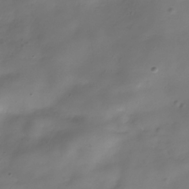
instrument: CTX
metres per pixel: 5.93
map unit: Hve
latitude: -31.7855
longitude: 94.4062
